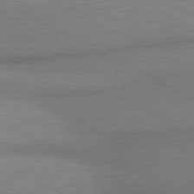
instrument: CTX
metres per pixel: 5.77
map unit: lApd
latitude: 80.5357
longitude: 165.1054
